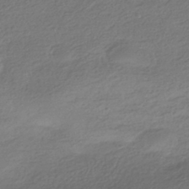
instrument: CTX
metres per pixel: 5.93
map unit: HNhu
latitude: -42.3495
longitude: 99.5399
